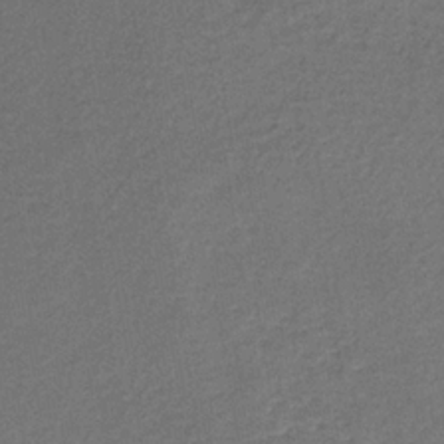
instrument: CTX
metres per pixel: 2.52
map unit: lHb
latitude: -34.8408
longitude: 62.2928
